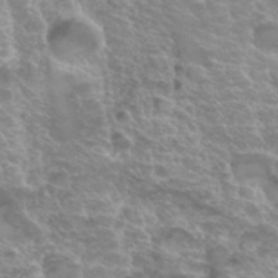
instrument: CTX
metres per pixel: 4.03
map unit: Hto
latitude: 33.1781
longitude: -44.0633
